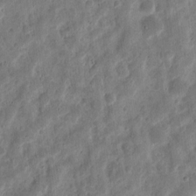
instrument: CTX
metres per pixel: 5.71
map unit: eHh
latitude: 10.4790
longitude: -73.8962
